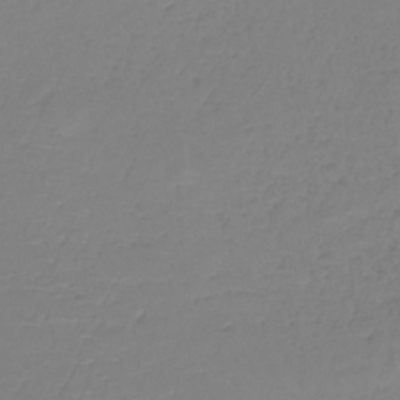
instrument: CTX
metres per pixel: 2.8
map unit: lHb
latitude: -35.1053
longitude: 64.3118
